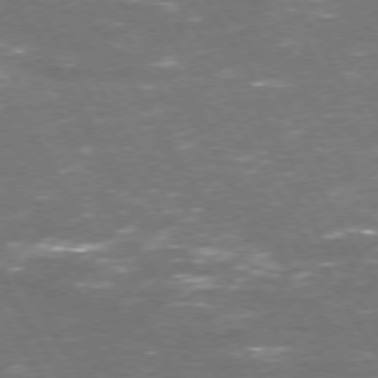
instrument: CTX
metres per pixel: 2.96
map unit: Hpe
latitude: 72.5168
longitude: -124.0633
